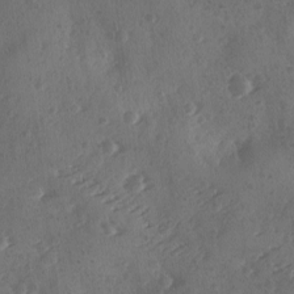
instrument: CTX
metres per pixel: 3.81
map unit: Ave
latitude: -9.5399
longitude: -118.3089
